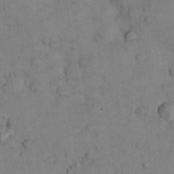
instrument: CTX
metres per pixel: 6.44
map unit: Nhu
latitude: 28.4601
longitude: -72.5924
